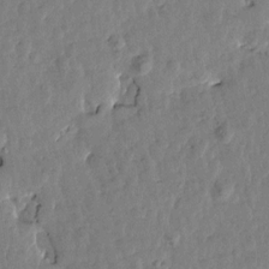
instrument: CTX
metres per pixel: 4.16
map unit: Htu
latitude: 0.7624
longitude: -179.6883
